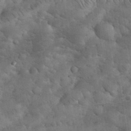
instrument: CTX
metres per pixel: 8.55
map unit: eHh
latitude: 33.9906
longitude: -67.9906
